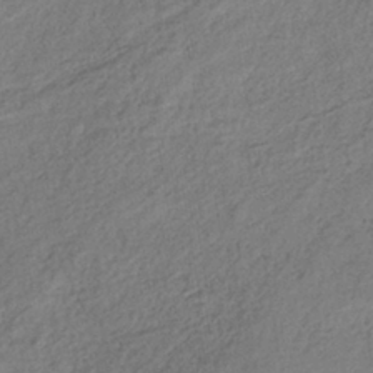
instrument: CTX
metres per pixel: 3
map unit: lHb
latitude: -38.4251
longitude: 68.7841
